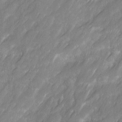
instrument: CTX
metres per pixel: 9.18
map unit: Ave
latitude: 16.5357
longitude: -135.1214
